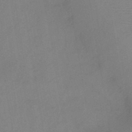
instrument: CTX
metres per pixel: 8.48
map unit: HNb
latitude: -46.3684
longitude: -39.2537
